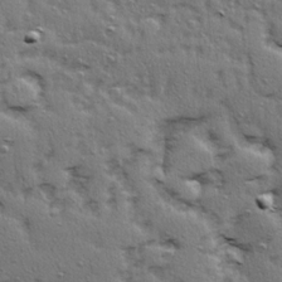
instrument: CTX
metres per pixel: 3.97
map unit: Ave
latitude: 15.7639
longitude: -104.5546
